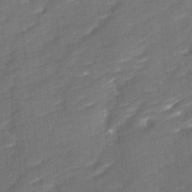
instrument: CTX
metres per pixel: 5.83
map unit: Ave
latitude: 17.2915
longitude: -136.5546
